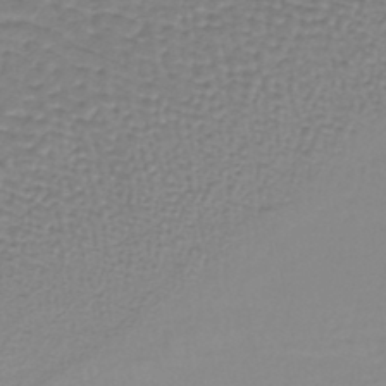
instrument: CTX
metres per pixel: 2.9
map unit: lHb
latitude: -37.0108
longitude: 61.8422
